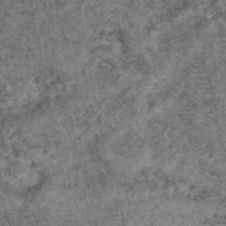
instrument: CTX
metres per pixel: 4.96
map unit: eAb
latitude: 47.0459
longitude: 118.1606
